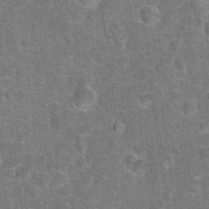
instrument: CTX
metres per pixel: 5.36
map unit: Hto
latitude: 17.1592
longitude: -42.8191
